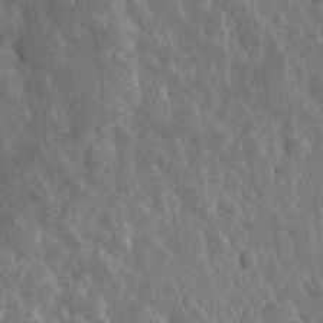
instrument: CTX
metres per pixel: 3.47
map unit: eHh
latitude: 31.7450
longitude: -79.8017
